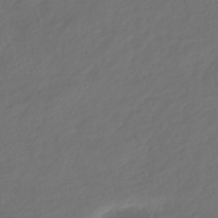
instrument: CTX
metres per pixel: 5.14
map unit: HNhu
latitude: -41.9745
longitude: 106.2173
